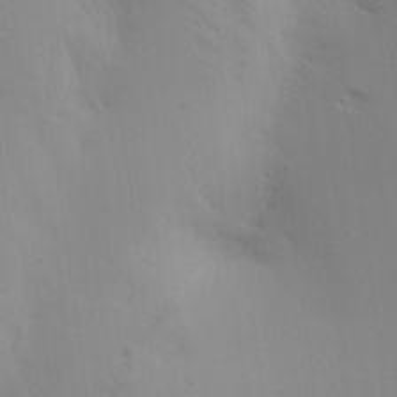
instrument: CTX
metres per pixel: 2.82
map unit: Aa
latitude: 18.3467
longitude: -143.8017
